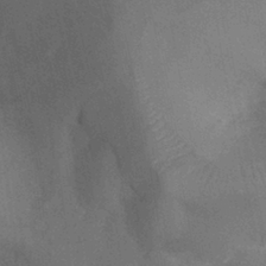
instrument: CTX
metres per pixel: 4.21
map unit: Hve
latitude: -31.8611
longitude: 95.5210
